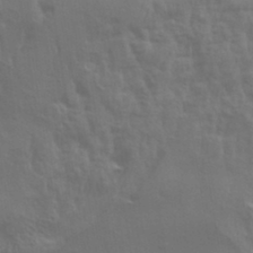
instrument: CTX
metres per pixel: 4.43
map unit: Aa
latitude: 31.8395
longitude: -135.7260
